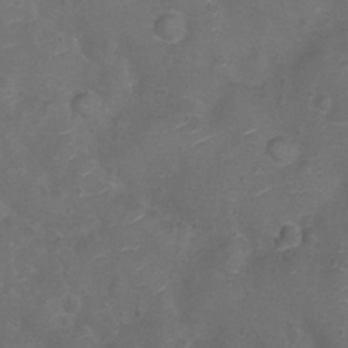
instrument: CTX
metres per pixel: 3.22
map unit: Ht
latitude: -5.8422
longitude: -19.5560
